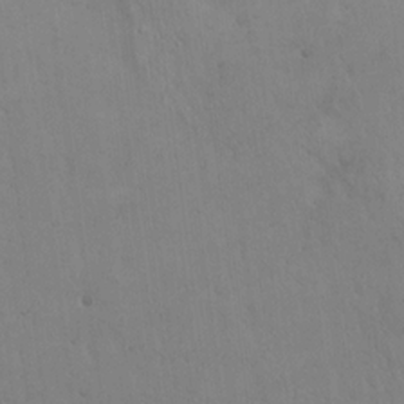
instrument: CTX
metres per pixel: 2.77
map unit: Hto
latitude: 17.2915
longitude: -59.7639
